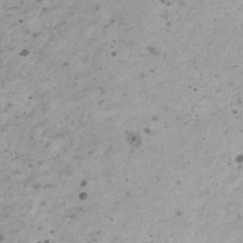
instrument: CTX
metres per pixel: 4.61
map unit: HNhu
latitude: -0.3496
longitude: 3.3320
